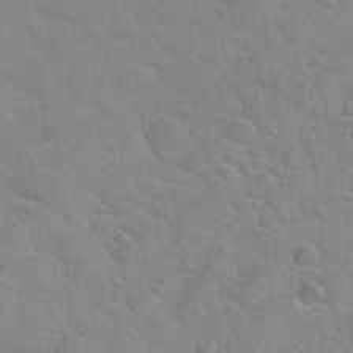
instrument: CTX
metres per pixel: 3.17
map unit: Hto
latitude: 34.3089
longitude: -51.4426
